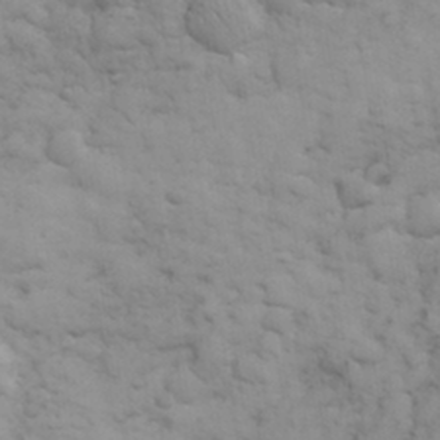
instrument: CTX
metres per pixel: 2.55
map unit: eHh
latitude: 31.9339
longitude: -67.7827
